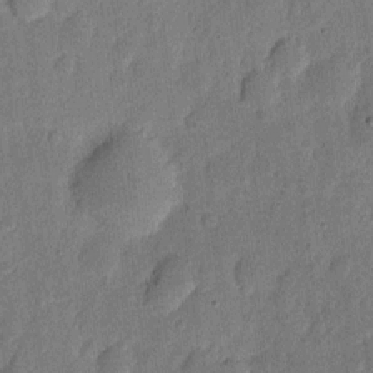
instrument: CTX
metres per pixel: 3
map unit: eHh
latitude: 6.2145
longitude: -71.1025
